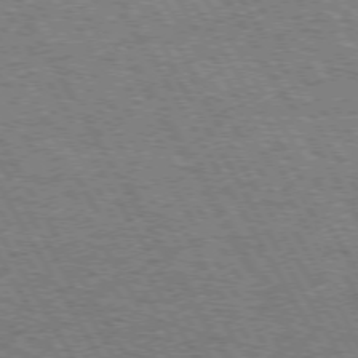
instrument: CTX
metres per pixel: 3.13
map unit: Hpe
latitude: 73.1026
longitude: -142.6491
